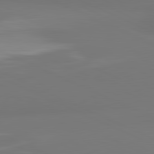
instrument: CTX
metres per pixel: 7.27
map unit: lApd
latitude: 81.2537
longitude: -165.8016
